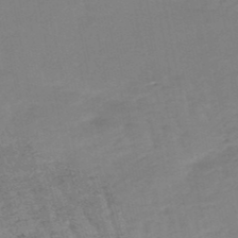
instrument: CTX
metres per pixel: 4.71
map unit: eHb
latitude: -49.0487
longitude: 76.9920
